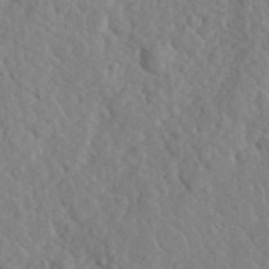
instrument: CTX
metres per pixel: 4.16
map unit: lHvf
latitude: 35.8583
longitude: -85.2348
